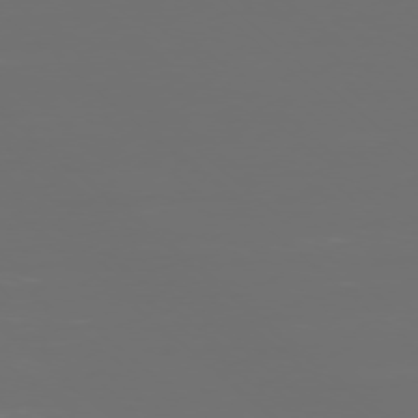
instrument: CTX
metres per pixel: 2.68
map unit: Ap
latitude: -77.5777
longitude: -81.0836
